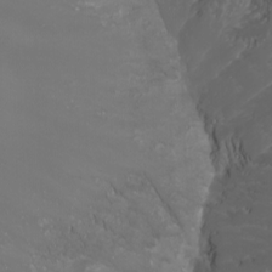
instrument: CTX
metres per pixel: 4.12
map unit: Htu
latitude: -11.9178
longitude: -72.9136
